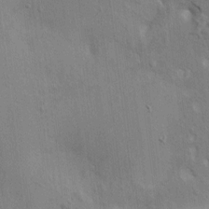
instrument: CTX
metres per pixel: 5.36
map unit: HNhu
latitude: 8.1389
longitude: -5.0080
